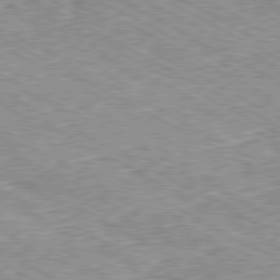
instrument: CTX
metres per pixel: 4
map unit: Ap
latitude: -80.7274
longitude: -48.1011
